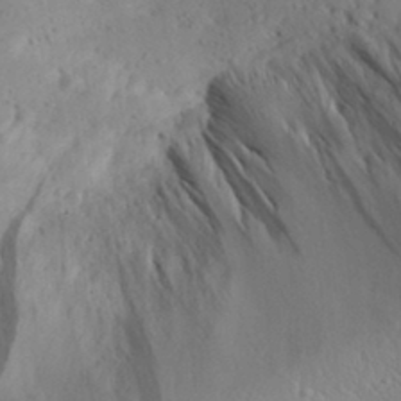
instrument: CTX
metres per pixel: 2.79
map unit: Aa
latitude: 31.1026
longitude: -143.9717
